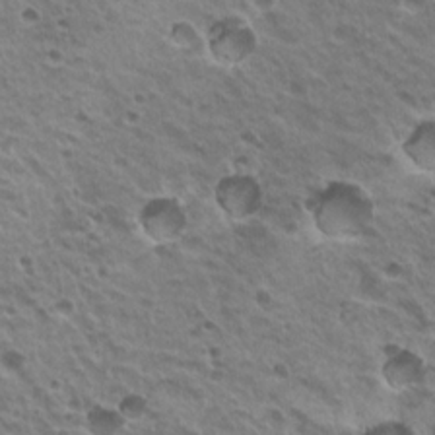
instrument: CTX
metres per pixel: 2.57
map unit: Hto
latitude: 20.3090
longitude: -31.5749
